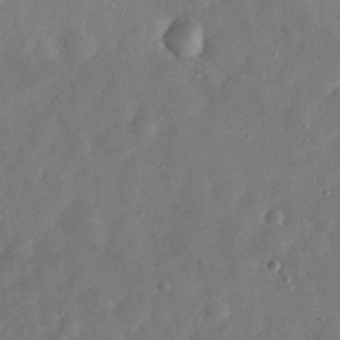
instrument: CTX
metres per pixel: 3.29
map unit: eHh
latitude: 29.2348
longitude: -73.8773
